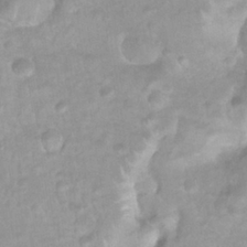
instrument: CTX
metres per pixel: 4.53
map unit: Nhu
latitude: 26.9325
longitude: -63.4238
